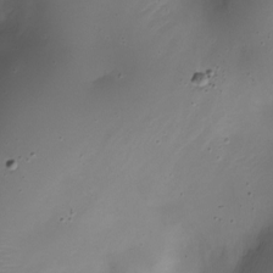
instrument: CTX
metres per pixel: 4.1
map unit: Nhe
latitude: -19.4454
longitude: 145.0675
